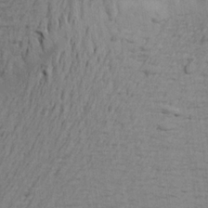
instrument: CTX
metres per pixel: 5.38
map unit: Aa
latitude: 21.0459
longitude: -149.1592
